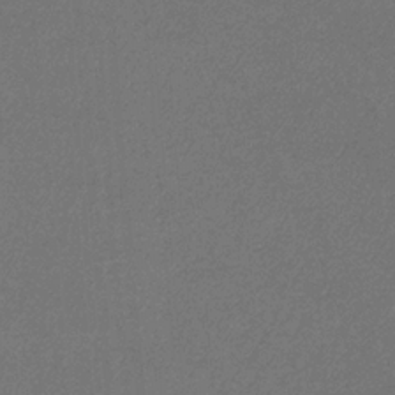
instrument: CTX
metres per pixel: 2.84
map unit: eHb
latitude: -32.4251
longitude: 69.7855
